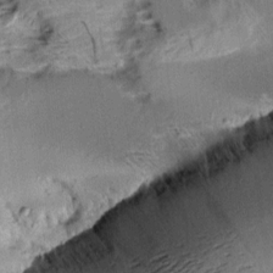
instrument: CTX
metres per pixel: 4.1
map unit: Aa
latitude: 9.3104
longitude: -141.3292
